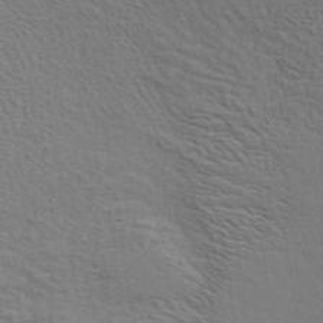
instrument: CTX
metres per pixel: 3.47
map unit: ANa
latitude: 39.4237
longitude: 20.0472
